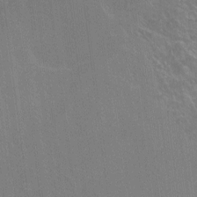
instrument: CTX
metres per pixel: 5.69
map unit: Ht
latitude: -9.6533
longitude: -38.5168
